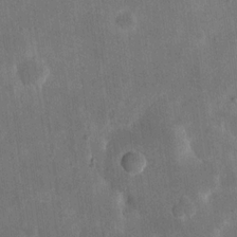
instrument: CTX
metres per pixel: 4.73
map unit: eHh
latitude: 20.0255
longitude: -70.1200
